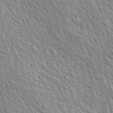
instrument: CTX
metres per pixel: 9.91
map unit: lAa
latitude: -4.2550
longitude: -122.2711
